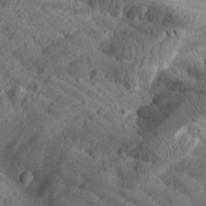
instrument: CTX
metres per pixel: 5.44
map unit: Aa
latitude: 25.1025
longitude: -144.1011
